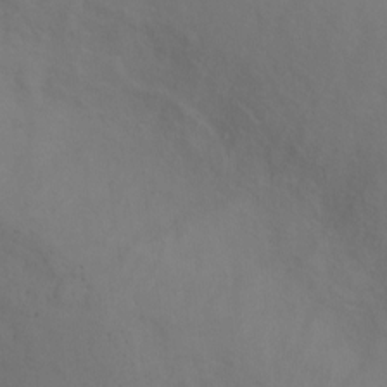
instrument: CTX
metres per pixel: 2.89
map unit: Ht
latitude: 1.2537
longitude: -35.4048
